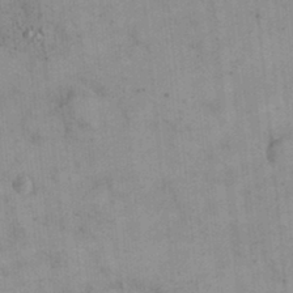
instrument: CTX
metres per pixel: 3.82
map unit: eHh
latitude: 24.6112
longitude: -65.2726
